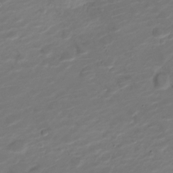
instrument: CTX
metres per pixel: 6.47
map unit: Nve
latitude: -20.4062
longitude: 105.6722
